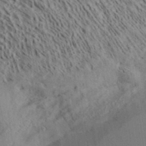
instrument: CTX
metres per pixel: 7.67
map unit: Aa
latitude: 33.1592
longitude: -139.5938
